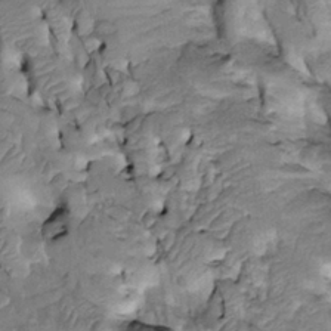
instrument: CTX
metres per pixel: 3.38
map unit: Htu
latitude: -3.1053
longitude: 150.1983
